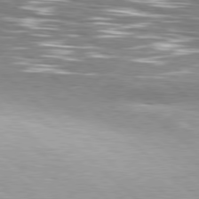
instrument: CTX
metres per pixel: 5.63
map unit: Hpe
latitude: 78.3468
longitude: -139.8016
